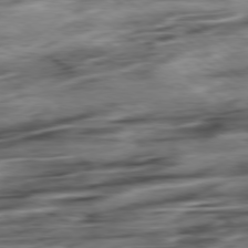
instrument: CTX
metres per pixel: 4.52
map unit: Hpe
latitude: -79.0297
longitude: -17.6883
